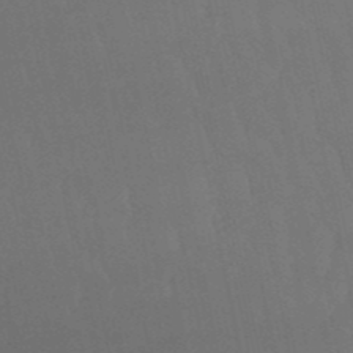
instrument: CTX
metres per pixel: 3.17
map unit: eHb
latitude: -50.3495
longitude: 76.1417
